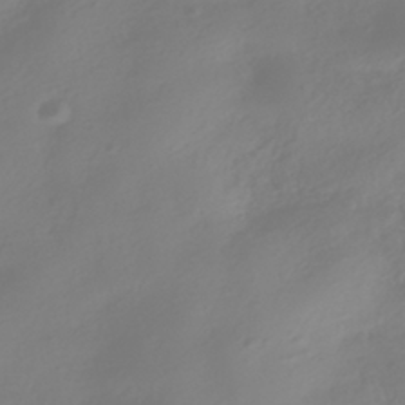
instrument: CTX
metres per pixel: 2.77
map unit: HNhu
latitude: -40.5763
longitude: 100.5006
